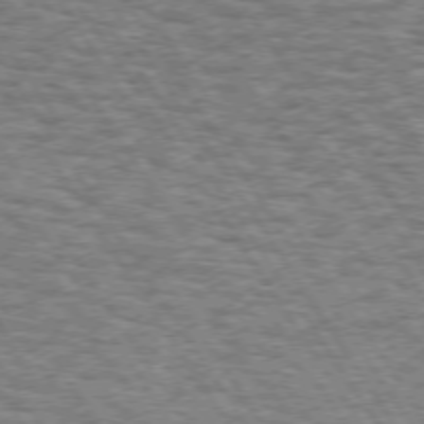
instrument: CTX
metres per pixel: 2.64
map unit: Hpe
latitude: 73.1970
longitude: -130.8758
